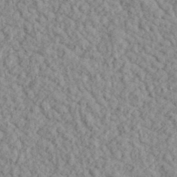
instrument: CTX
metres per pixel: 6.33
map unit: lHvf
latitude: 38.3467
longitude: -91.0458
